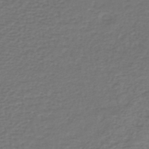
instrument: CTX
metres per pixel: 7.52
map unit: lHb
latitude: -43.9556
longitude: 69.4265
